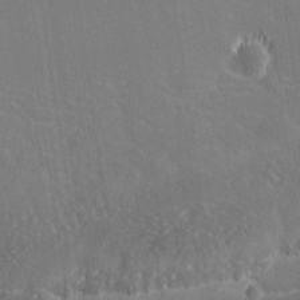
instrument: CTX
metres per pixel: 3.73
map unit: Hve
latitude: 27.5182
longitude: 143.7477
